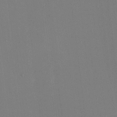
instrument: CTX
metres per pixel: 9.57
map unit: HNhu
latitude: -2.2550
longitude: -6.8947
